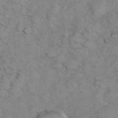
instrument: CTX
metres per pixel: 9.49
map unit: eHh
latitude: 36.5924
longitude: -64.0822
